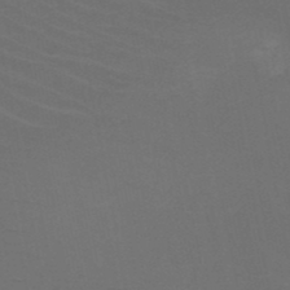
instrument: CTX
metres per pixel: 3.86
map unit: HNb
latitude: -49.5022
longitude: -45.9150
